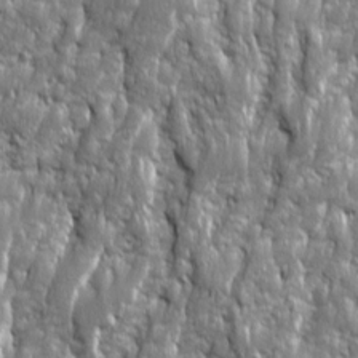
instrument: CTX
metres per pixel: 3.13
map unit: Ave
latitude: 16.1956
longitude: -134.4034
